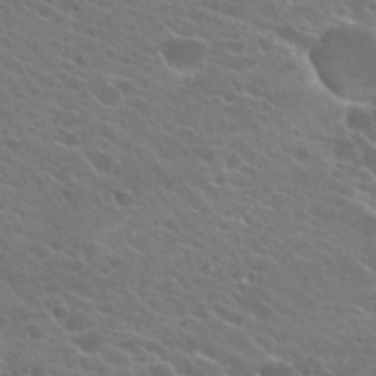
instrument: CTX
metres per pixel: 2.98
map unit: Hto
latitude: 23.1025
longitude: -39.3293
